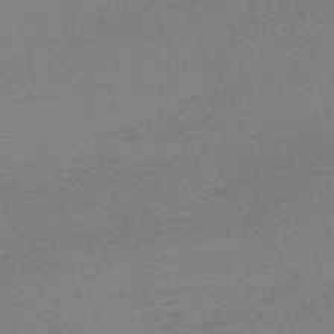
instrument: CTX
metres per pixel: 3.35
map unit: eHh
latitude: -61.5588
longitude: 51.9745
